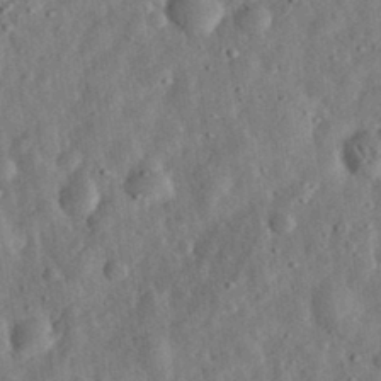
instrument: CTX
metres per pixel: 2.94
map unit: eHh
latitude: 33.0081
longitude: -75.4426
